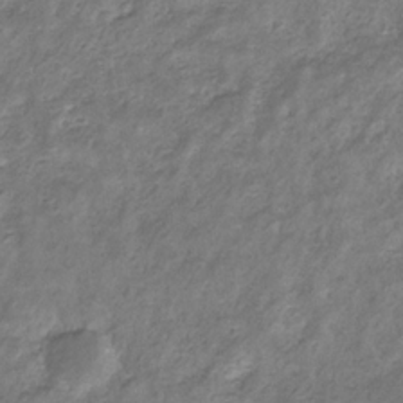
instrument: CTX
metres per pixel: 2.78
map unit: eHb
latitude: -30.9541
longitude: 69.6721
